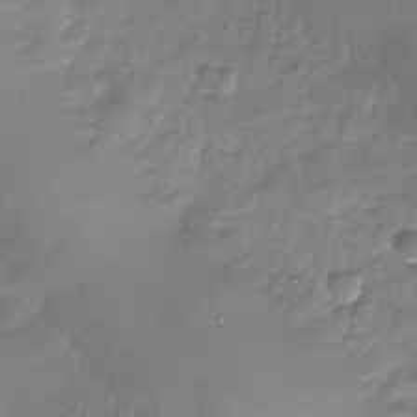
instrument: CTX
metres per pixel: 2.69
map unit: Nhu
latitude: -28.0472
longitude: -58.6113
